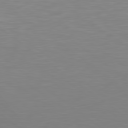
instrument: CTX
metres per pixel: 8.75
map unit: Hpe
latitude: 78.9136
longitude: -173.4615
